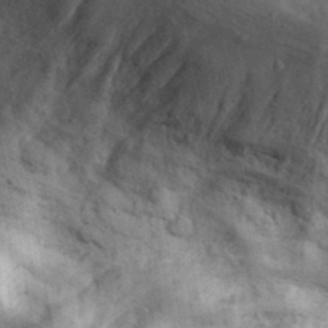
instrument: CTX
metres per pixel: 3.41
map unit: eHh
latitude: 34.9135
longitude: -68.5357
